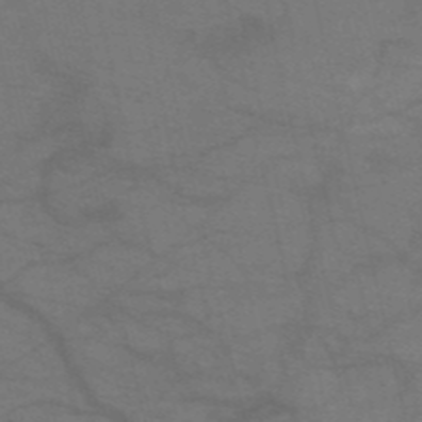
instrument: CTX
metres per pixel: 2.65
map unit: HNb
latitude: -53.1431
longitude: -47.7828
